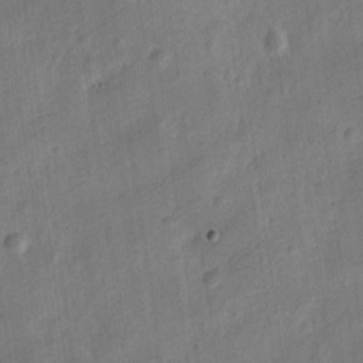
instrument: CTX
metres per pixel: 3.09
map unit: Nve
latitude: -25.3510
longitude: 106.5952
